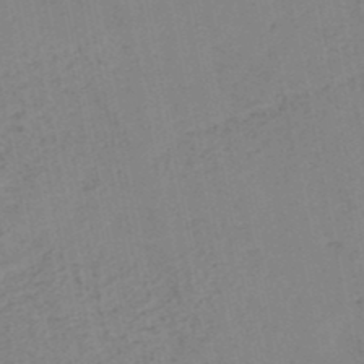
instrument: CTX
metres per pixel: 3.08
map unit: HNb
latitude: -48.2551
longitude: 56.6140
